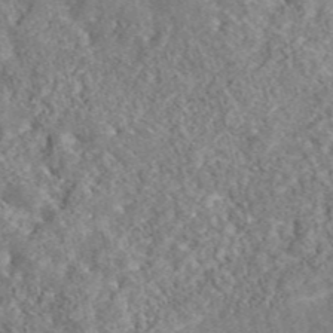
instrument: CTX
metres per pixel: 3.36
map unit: eAb
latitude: 43.8206
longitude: 117.0675
